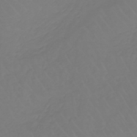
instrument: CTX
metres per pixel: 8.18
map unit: lHb
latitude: -42.5951
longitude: 67.6155
